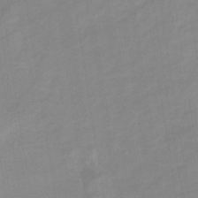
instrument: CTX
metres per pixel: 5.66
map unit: lHb
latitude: -34.9542
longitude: 72.9541
